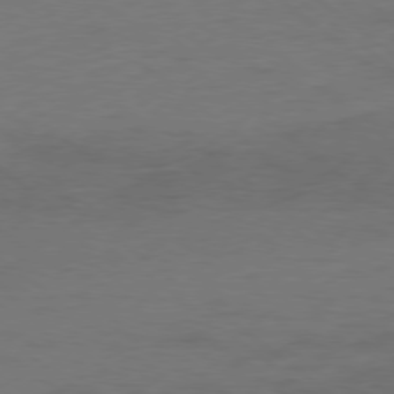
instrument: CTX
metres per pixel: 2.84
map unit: Ap
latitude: -79.3131
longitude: -56.5545
